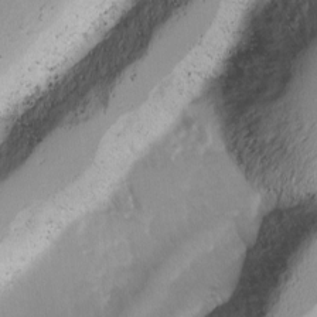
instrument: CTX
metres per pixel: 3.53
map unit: Ave
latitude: 8.3467
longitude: -104.9703
